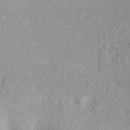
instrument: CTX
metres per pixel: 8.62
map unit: Htu
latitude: -4.4818
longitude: 137.8044
